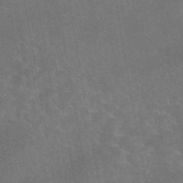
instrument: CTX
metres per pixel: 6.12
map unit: eAb
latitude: 45.3481
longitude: 123.8801
